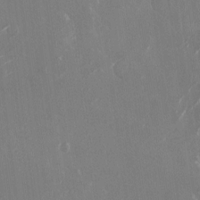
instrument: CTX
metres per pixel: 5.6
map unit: Nhu
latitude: -22.4062
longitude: -72.3846
